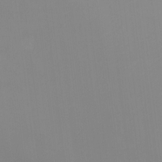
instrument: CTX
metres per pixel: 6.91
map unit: Ht
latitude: -11.1620
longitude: -39.5560
